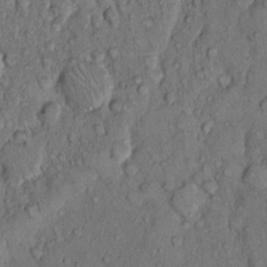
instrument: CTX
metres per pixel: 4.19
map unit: Hto
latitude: 10.3845
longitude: -59.8394
